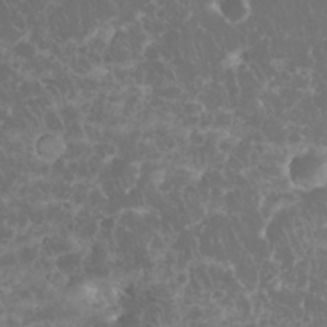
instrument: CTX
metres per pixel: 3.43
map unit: eHh
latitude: 34.6112
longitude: -63.6883
